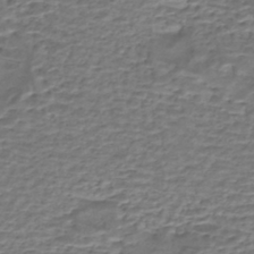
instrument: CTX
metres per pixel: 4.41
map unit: eHh
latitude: -43.6532
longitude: 120.0850
